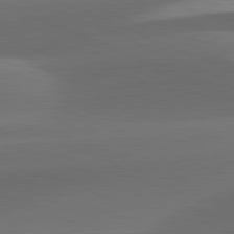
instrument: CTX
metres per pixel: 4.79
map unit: lApd
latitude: 81.5938
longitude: 132.7652
